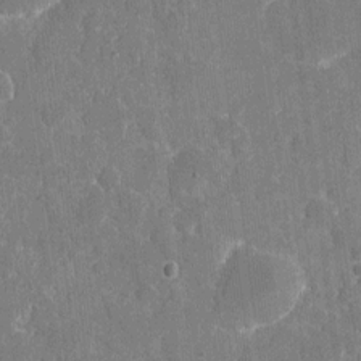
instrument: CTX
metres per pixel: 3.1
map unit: eHh
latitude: 5.5371
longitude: -67.6127
